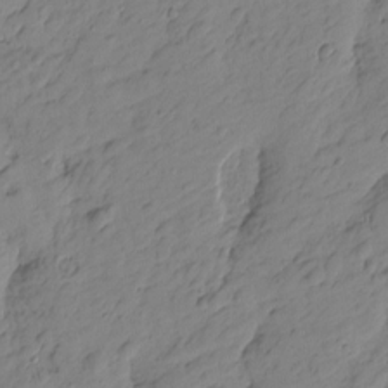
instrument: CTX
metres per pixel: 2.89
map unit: Htu
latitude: -1.7100
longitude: -175.2537
